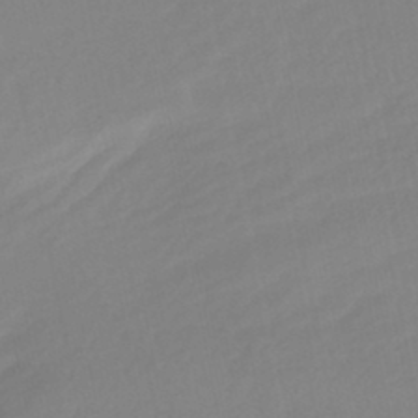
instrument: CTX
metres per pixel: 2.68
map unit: HNhu
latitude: -46.0283
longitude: 107.1998
